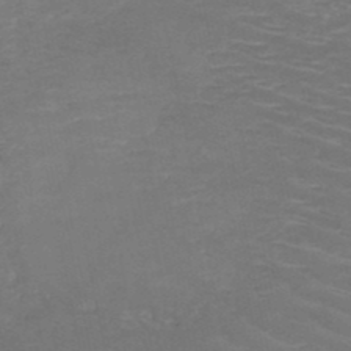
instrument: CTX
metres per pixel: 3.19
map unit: HNb
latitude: -49.2187
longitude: -46.3845
